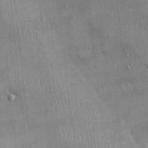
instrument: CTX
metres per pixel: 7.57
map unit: Ht
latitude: -2.8974
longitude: -13.7828
